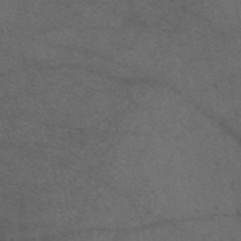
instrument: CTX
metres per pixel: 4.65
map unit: eAb
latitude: 47.1781
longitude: 112.1039
